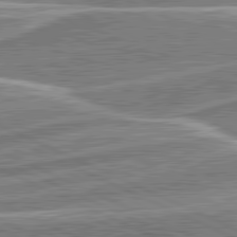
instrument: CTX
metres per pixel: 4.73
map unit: lApd
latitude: 81.6505
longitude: 127.7288
